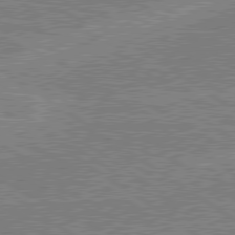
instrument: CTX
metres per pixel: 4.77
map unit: lApd
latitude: 79.5749
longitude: 170.0472
